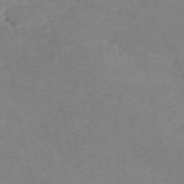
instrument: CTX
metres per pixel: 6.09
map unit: HNb
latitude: -54.4251
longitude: -37.8961
